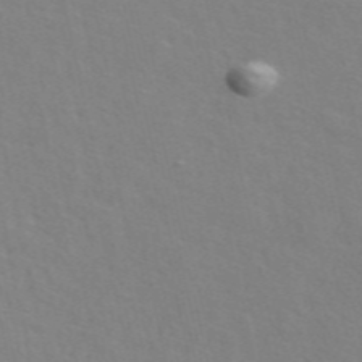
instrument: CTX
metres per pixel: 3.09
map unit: ANa
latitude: 48.6679
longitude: -76.3656
